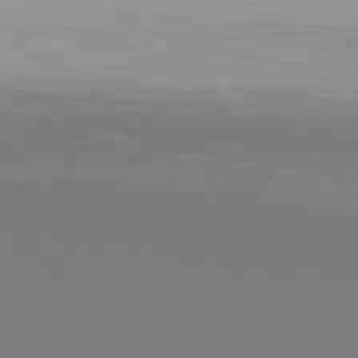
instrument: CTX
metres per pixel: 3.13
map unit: Hpe
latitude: 76.9702
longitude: -171.0836
